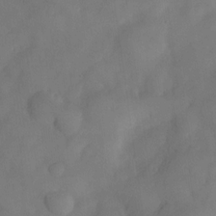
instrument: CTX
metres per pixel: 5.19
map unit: Nve
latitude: -26.7652
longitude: -148.4034
